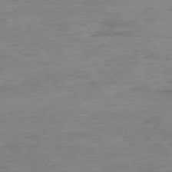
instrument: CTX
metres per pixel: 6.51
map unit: Ap
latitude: -76.9164
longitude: -89.1781
